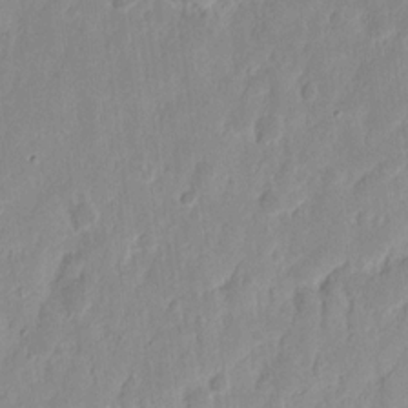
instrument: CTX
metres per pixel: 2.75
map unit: eHh
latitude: 14.4979
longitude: -72.6869
